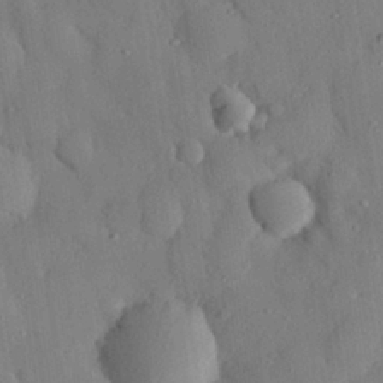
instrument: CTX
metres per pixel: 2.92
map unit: eHh
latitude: 28.1955
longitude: -77.8583
